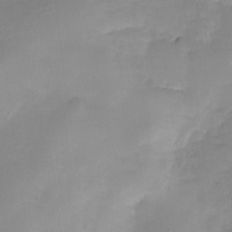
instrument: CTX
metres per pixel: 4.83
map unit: HNhu
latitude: -26.8785
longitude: 74.7275
